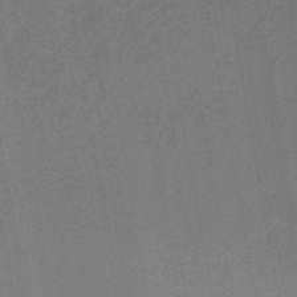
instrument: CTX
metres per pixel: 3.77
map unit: HNb
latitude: -51.9178
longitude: -49.4804
